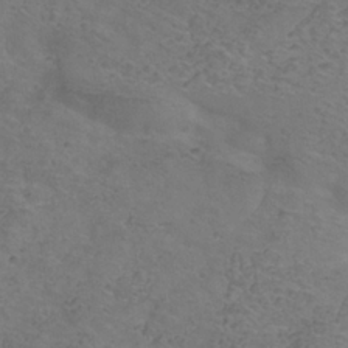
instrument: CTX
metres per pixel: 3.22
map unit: Hve
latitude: -34.3117
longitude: 91.1620
